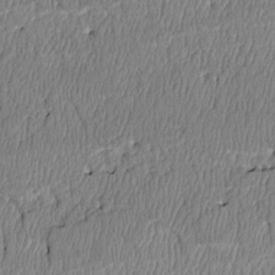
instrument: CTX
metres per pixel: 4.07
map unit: Htu
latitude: 3.5938
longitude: 150.0850
